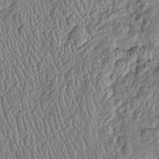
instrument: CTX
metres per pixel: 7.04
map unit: Htu
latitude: -6.0283
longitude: 155.6533
